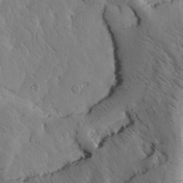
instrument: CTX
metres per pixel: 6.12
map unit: Htu
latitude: -3.3887
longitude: 169.3509
